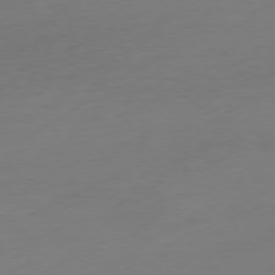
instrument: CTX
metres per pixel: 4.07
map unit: Hpe
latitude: -75.8234
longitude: -15.4805
